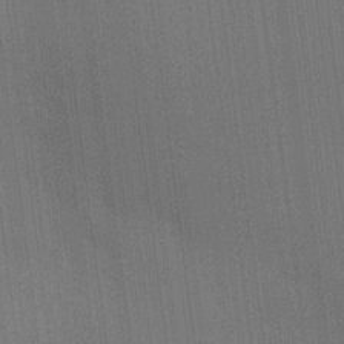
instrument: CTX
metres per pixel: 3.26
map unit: HNhu
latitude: 13.8206
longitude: 14.3307
